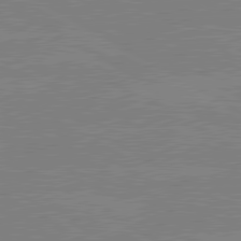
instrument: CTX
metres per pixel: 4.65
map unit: lApd
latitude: 80.3845
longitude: -126.4979
